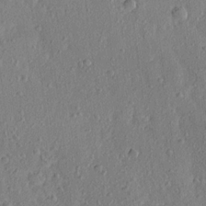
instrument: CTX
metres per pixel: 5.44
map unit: Ave
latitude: 15.8773
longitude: -104.9892
